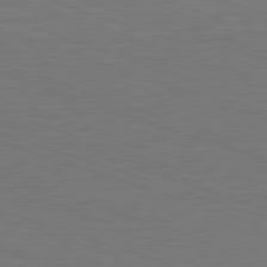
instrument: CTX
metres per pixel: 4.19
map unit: Hpe
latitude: -82.7463
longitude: 5.9556
